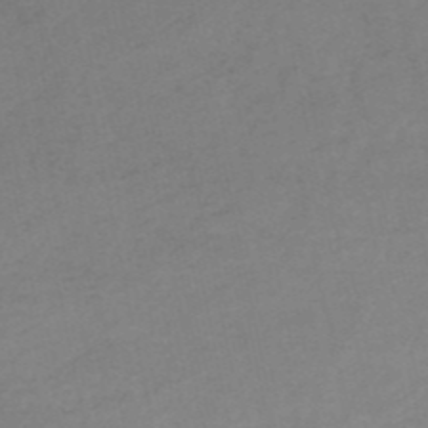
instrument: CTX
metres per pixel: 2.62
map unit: HNb
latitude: -52.7085
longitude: -52.1389
